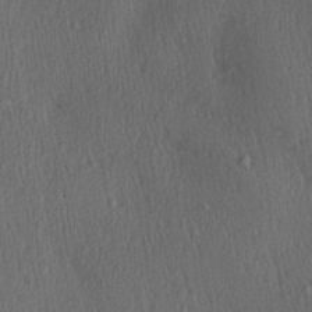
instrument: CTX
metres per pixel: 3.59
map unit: Aa
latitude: 27.6127
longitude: -138.1767
